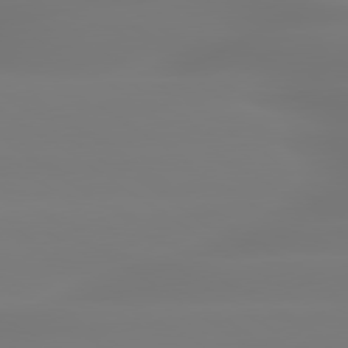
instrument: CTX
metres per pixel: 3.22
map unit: lApd
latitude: 79.7261
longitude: -136.8758
